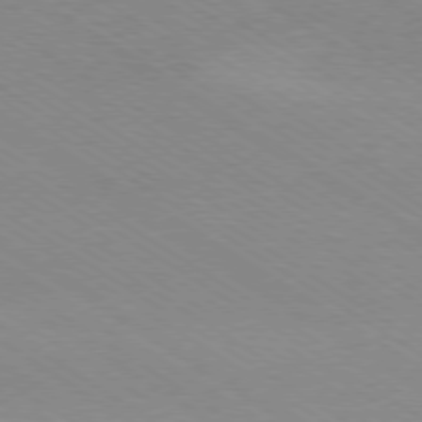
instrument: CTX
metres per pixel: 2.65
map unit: Ap
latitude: -78.9919
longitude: -84.0444
